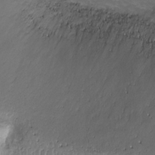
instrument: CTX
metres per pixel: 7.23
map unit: Ht
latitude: -7.2376
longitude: -19.7260
